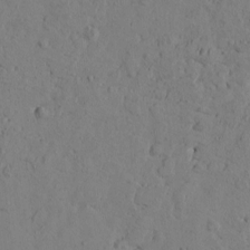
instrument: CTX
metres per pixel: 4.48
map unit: Htu
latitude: -1.4455
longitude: -176.9702
